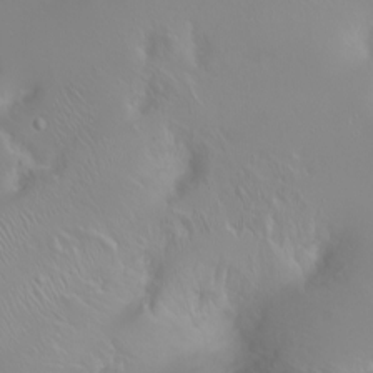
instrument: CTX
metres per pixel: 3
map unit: Ht
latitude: -1.8990
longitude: -61.2537
